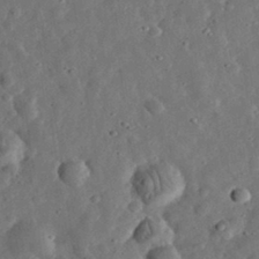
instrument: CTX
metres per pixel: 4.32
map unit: eHh
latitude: 32.9136
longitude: -77.2537
